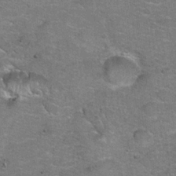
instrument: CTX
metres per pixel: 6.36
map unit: Hto
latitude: 20.3468
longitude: -48.8758
